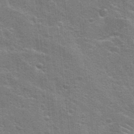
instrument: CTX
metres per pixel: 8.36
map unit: Hto
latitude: 23.4048
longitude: -47.2726
